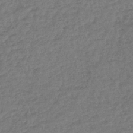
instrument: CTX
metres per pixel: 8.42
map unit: lHb
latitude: -43.8989
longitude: 74.0094
